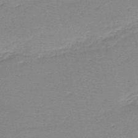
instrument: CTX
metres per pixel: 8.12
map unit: HNb
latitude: -49.1998
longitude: -42.4034
